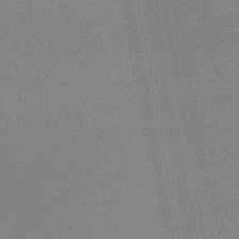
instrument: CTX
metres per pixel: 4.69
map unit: lHb
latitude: -47.2187
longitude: 68.2361
